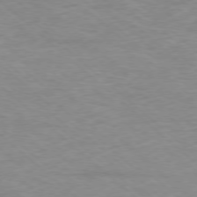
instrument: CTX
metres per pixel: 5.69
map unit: Ap
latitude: -77.7289
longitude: -93.3481
